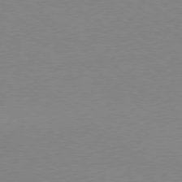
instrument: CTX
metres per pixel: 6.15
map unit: Ap
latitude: -78.9352
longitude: -98.9513
